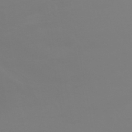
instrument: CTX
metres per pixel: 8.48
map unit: HNhu
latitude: -45.6155
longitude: 90.3684
